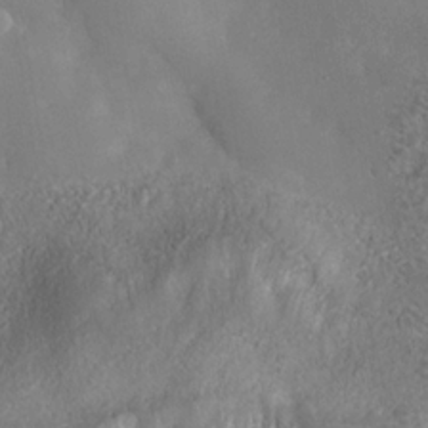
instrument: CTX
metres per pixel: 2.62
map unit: Nhe
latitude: -36.1605
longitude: -130.4601
